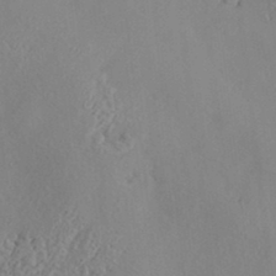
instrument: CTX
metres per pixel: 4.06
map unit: Hve
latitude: -9.7855
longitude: 175.1242
